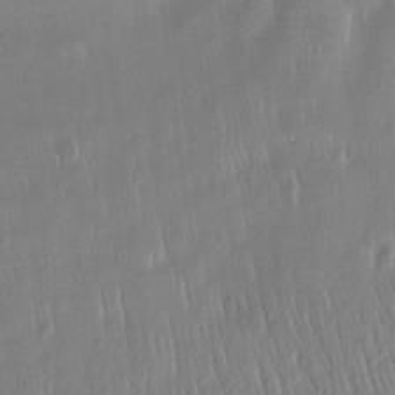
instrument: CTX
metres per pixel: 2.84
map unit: Htu
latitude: -5.2187
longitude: 173.8800
